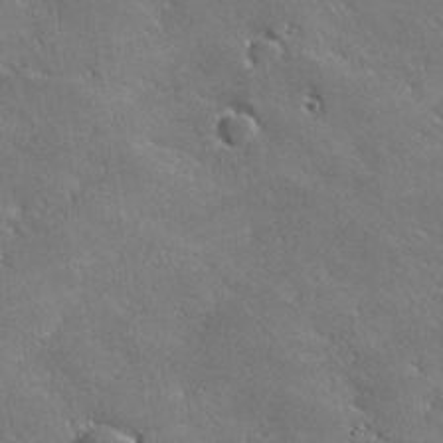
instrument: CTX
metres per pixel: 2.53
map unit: lHvf
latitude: 26.8569
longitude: 141.7100
